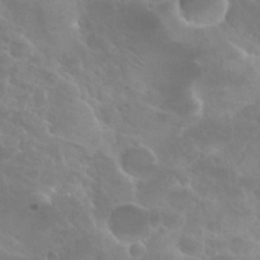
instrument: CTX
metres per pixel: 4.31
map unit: Hto
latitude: 27.4427
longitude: -38.7624
